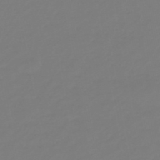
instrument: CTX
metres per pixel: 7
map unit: eHb
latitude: -46.1983
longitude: 84.8030
